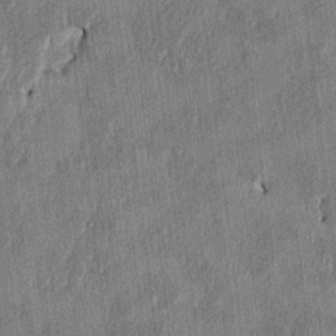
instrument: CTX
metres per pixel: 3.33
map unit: HNhu
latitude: 1.0647
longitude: -6.2711
